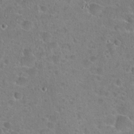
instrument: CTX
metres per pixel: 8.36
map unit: Hto
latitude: 22.8569
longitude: -45.6127
